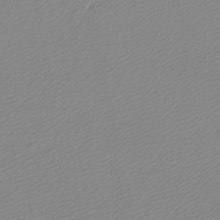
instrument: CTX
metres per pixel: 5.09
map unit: lHb
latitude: -40.8786
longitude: 70.2929
